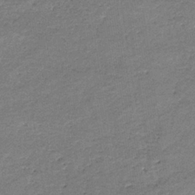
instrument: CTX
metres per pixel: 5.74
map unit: eHb
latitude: -36.7652
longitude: 77.4076
